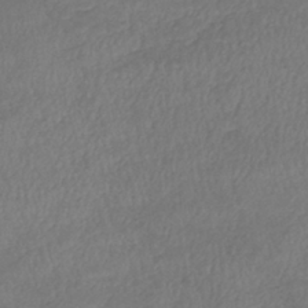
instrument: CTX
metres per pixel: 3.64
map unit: lHb
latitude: -38.3684
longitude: 73.5777
